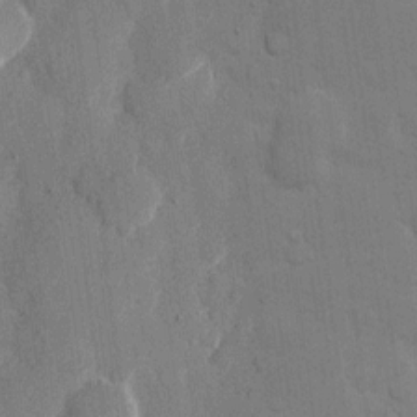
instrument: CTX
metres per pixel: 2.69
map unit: eHh
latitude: 11.3293
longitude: -67.3292
